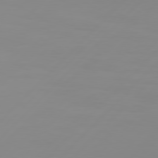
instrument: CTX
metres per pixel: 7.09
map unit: Hpe
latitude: 77.9339
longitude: -139.3293
